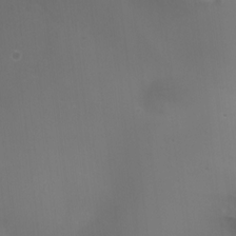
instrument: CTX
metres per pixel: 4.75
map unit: HNhu
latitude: 8.4412
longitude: -1.5938
